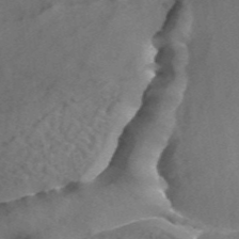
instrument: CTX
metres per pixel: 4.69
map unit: ANa
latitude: 43.9339
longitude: 25.4454
